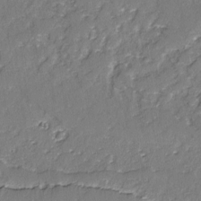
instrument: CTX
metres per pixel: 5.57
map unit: lAvf
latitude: -3.3131
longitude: -107.3104
